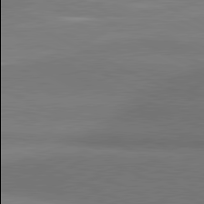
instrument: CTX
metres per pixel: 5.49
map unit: lApd
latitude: 81.3104
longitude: 154.0094
